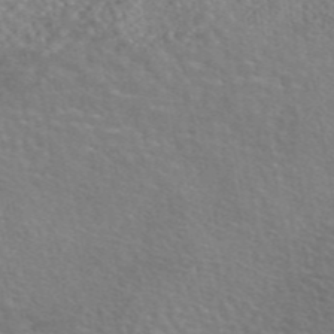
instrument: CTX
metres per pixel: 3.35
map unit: eAb
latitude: 45.2159
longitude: 107.5777
